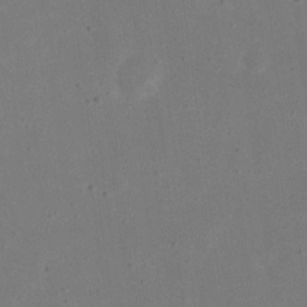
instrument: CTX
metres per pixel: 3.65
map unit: eHh
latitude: 18.3467
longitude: -70.9325
